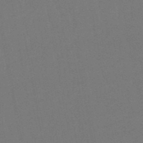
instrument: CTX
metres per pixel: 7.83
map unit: lHb
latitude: -50.0850
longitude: 81.5777
